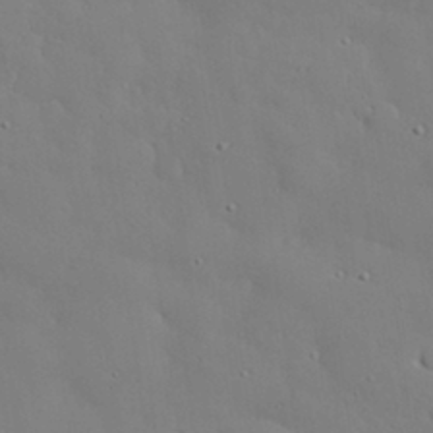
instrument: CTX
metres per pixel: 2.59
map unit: eHh
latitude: 30.6302
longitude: -82.6868
